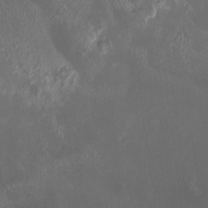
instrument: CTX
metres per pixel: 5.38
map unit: HNhu
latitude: 1.6882
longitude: 5.5588
